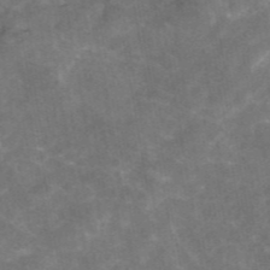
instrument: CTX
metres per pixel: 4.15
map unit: eAb
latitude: 45.3670
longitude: 122.3873
